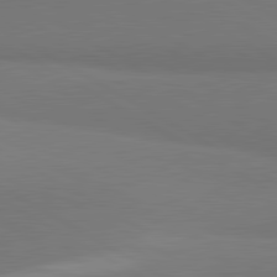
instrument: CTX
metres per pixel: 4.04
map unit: lApd
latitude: 81.3859
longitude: 160.2173
